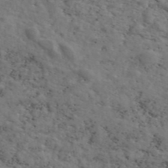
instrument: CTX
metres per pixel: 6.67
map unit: eAb
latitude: 45.9528
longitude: 117.1998
